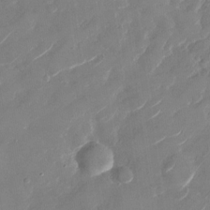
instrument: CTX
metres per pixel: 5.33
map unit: Nhu
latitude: -28.8975
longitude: -73.0081
